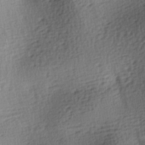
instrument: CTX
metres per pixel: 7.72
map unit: lAa
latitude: -8.3873
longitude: -125.4993
